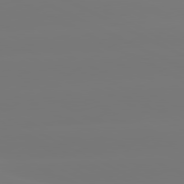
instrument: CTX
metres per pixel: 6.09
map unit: lApd
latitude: 80.8569
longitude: -148.7246
